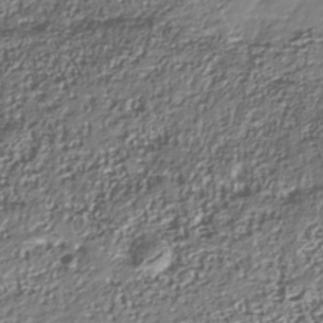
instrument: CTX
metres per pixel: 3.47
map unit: Nhu
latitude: -41.2943
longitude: -85.9150
